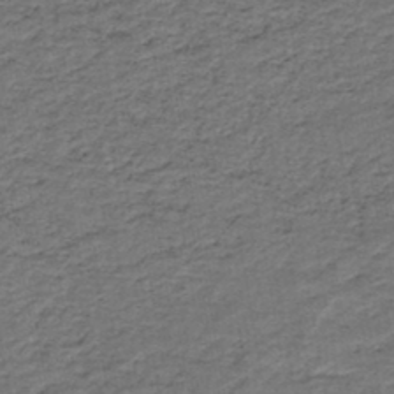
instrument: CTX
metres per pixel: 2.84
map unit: HNb
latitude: -42.8974
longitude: 51.0486
